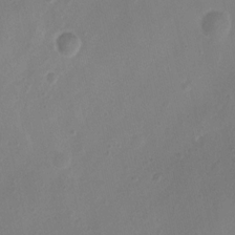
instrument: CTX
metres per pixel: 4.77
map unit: Nhu
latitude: 4.7246
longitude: -16.5168
